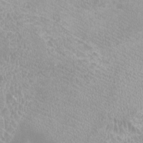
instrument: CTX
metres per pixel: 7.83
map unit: HNhu
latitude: -3.5210
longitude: -1.5560
